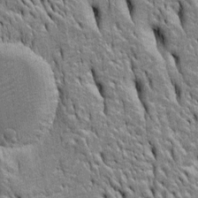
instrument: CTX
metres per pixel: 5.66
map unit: Htu
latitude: -3.9178
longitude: 151.1242
